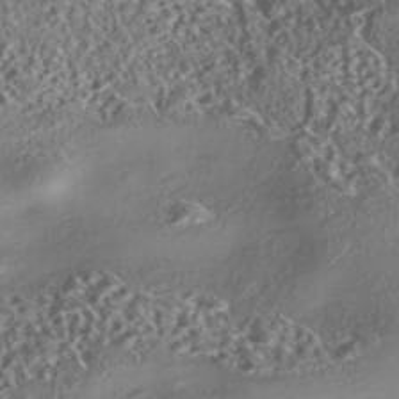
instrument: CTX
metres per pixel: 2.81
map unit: eHh
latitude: -42.6707
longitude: 121.4265
